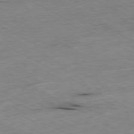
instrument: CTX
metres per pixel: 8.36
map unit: Ap
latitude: -80.5763
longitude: -92.5923
